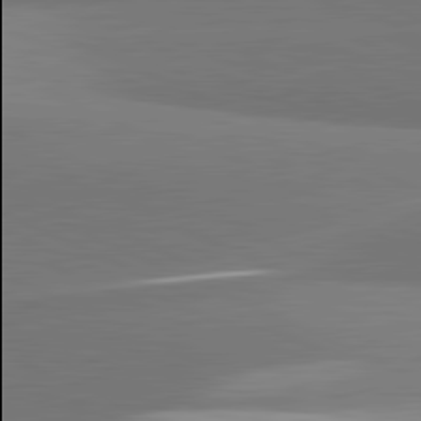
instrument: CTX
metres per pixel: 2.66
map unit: lApd
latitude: 81.8961
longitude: 154.0094
